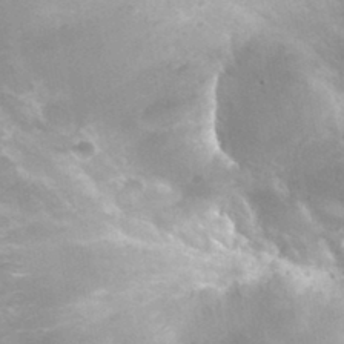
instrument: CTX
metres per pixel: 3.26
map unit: Hto
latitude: 33.8583
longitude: -40.3089
